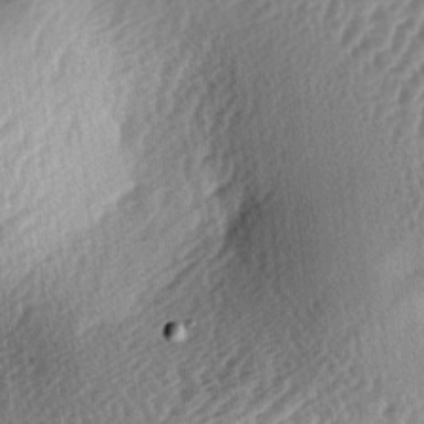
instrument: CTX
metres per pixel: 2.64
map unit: lAa
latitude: -4.0283
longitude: -126.4601
